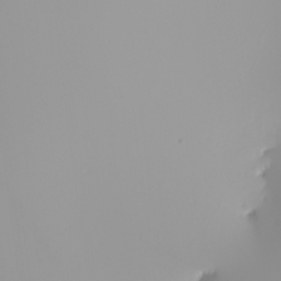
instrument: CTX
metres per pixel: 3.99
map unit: Nhu
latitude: -8.0850
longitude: -95.8773
